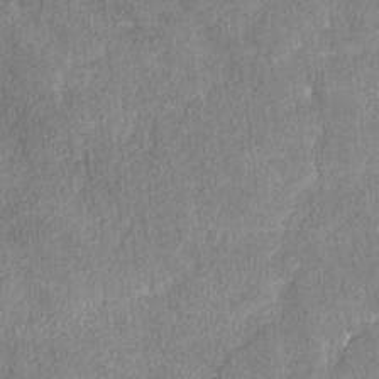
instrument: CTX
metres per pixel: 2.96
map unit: lAvf
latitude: -8.1417
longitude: -112.1011
